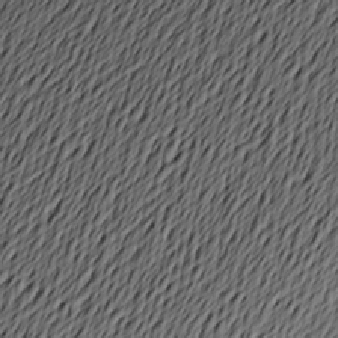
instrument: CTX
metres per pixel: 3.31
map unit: Aa
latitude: 19.1214
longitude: -143.0836
